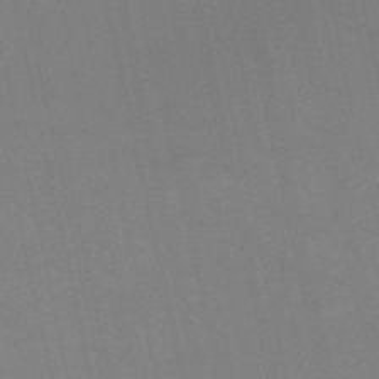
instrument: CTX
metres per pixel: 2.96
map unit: HNb
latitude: -52.6896
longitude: -47.2915
